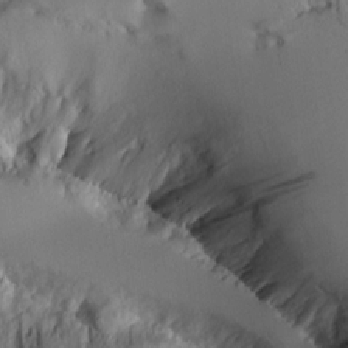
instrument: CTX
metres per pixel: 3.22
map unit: Aa
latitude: 10.7624
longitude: -126.6113
